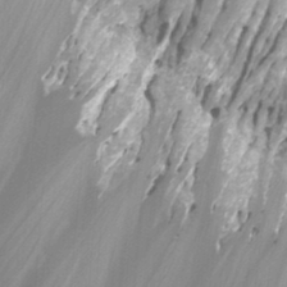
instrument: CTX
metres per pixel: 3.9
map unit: Htu
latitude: -1.2943
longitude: -76.6490
